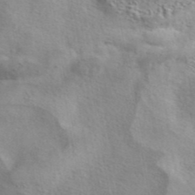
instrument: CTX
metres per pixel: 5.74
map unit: eAb
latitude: 42.1578
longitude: 103.7856
